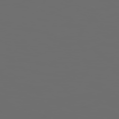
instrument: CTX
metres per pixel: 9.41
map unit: Hpe
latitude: 78.3656
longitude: 176.4062
